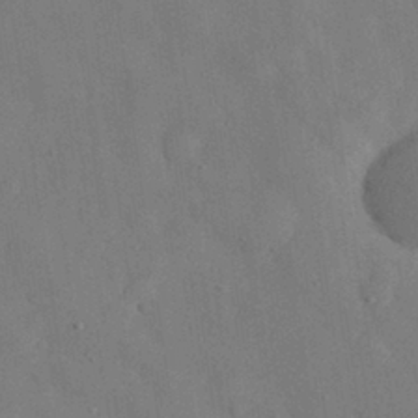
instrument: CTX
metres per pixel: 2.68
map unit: eHh
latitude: 30.1578
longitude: -72.1200
